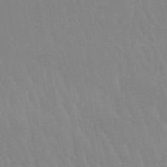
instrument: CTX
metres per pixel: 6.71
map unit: eHb
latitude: -49.9556
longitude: 69.0297
